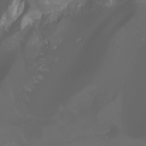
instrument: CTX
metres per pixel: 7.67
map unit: Aa
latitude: -6.4629
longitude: -72.5546
